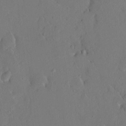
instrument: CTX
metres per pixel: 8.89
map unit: HNhu
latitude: 8.0255
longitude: 4.2739
